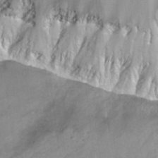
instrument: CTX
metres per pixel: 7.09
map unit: Hto
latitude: 29.8772
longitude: -43.6694
